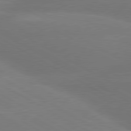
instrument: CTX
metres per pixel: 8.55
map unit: lApd
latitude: 80.5546
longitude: -150.1577
